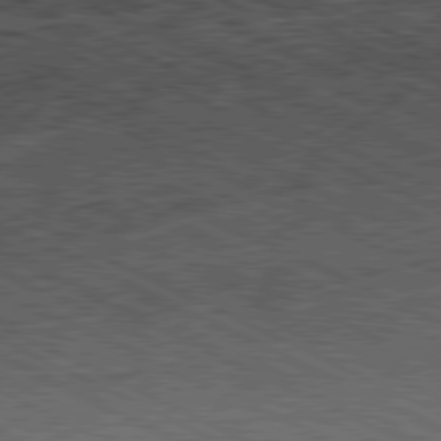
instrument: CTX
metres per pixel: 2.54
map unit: Hpe
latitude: -81.6344
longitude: 10.1228
